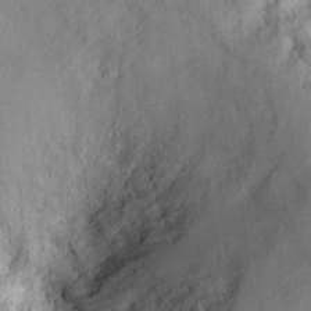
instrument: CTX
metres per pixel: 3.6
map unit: Ht
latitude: 8.5357
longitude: -75.2915
